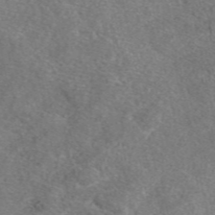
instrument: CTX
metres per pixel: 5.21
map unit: eAb
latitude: 47.9528
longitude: 107.6344
